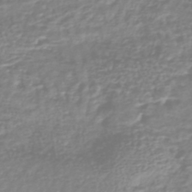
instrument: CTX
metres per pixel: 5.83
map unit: HNhu
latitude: -44.4818
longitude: 99.0675
